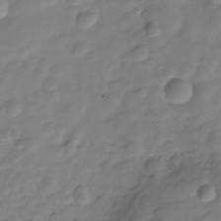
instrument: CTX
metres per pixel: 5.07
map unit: Hve
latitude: -29.6155
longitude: 91.6155
